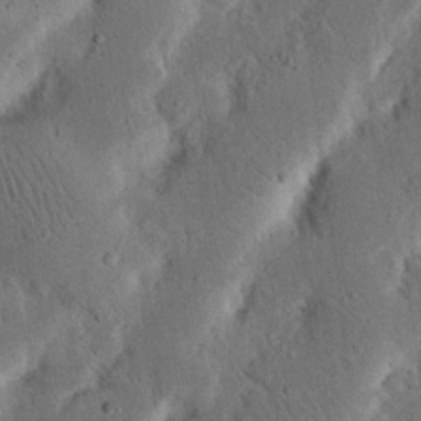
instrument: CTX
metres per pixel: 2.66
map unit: Nhu
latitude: 18.6679
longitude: -75.0270
